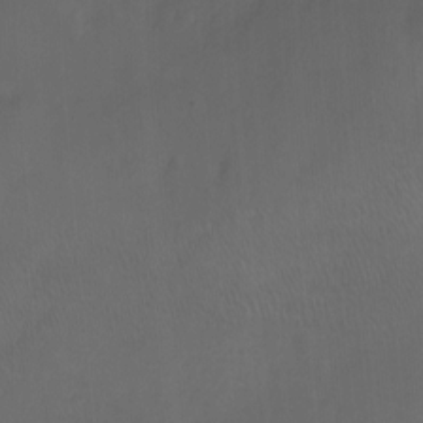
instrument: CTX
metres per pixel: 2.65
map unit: Nhu
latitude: -12.4629
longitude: -41.3292
